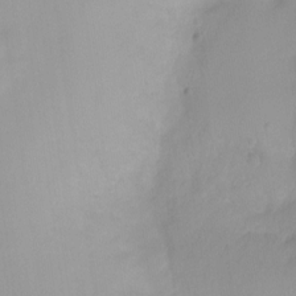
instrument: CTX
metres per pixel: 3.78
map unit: Ht
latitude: -6.5951
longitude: -30.4034
